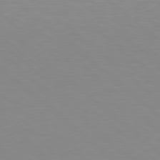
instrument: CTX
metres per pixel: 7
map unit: Hpe
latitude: 78.2145
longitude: -165.7072
